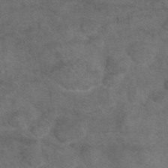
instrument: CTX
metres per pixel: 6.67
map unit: eAb
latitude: 45.2537
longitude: 108.2739
